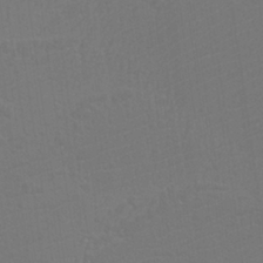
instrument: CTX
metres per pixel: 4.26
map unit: Htu
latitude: -11.6155
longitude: -71.7827
